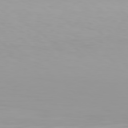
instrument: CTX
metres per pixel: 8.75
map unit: Hpe
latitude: 77.8394
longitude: -136.1956
